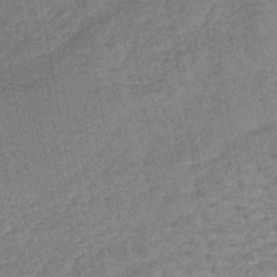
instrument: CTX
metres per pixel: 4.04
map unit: lHb
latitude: -43.4832
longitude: 80.2173
